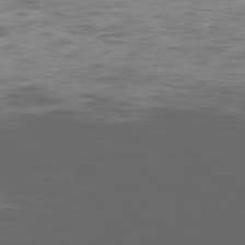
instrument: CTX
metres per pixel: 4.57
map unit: Ap
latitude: -76.4629
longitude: -69.7261
